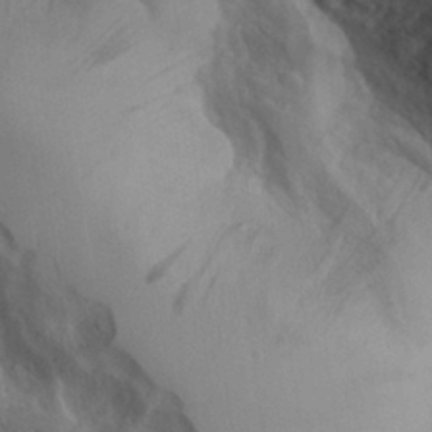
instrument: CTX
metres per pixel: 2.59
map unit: Aa
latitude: 26.8569
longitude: -132.6679
